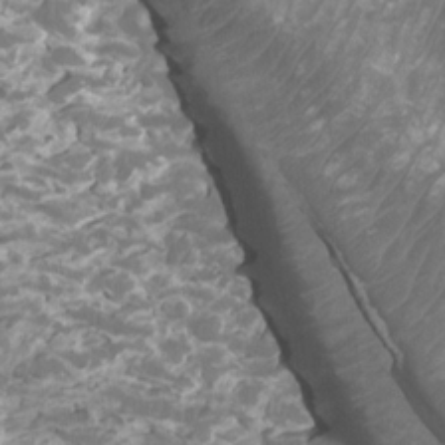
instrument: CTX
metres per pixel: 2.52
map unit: Htu
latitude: 2.4790
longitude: -20.5924
